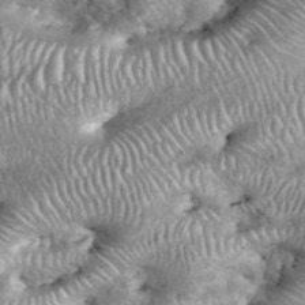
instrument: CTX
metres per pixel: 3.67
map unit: eHh
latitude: 39.0647
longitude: -56.5545
